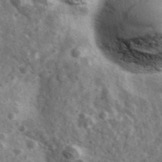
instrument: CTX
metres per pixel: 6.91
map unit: Ave
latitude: 38.6868
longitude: -108.1955
